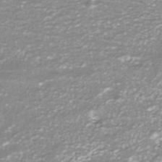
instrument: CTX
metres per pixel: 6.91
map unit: ANa
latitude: -40.2739
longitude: 102.7463
